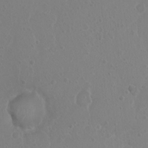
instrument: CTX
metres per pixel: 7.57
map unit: Nhu
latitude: 6.5924
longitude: -18.6301
